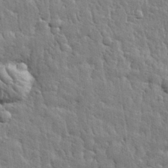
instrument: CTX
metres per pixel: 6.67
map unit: eHh
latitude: 31.1026
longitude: -78.9703
